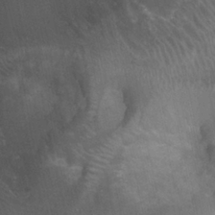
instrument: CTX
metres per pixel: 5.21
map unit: Ht
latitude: 3.6316
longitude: -19.8961
